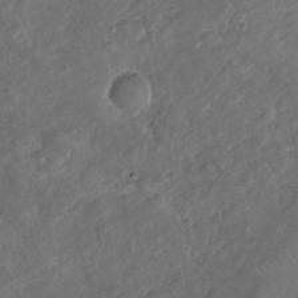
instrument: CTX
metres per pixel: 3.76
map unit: Nhu
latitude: -31.1431
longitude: -62.1389
